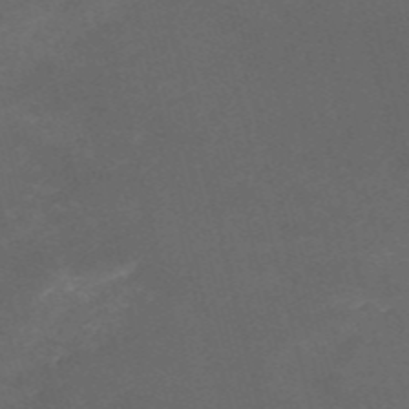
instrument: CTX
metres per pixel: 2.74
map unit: HNb
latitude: -54.6519
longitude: -35.7260
